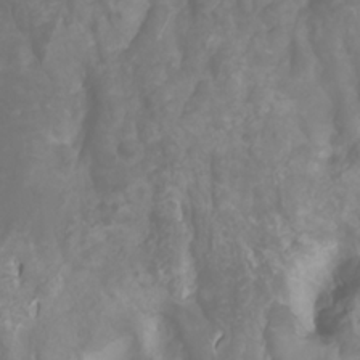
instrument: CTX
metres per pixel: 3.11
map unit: Htu
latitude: -4.6896
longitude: 138.1417
